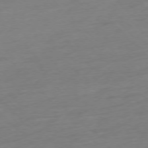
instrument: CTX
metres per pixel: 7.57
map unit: Ap
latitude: -77.0297
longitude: -62.9325
